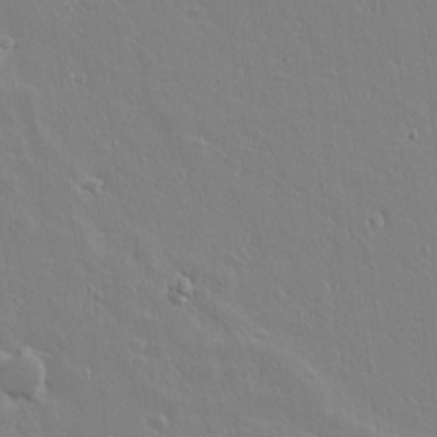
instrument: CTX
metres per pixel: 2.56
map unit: lAvf
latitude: 15.0081
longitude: -126.4034
